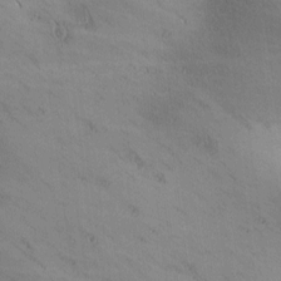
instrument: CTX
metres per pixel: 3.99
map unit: lAa
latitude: -5.0108
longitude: -120.7624
